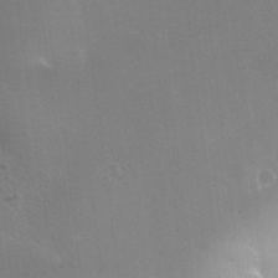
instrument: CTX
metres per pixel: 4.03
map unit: Nhu
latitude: 30.8947
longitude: -54.0444
